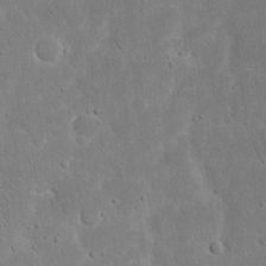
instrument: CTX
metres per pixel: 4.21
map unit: eHh
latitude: 17.1025
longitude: -72.0822
